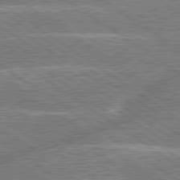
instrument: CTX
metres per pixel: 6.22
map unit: lApd
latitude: 79.9717
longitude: -144.7435
